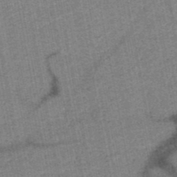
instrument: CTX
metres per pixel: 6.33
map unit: HNb
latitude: -48.7275
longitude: -42.3089
